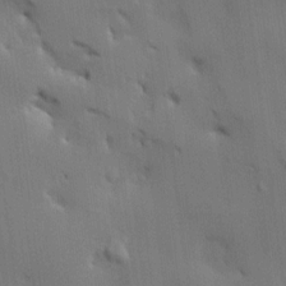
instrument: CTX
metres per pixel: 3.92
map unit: HNhu
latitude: 14.1200
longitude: 11.2943
